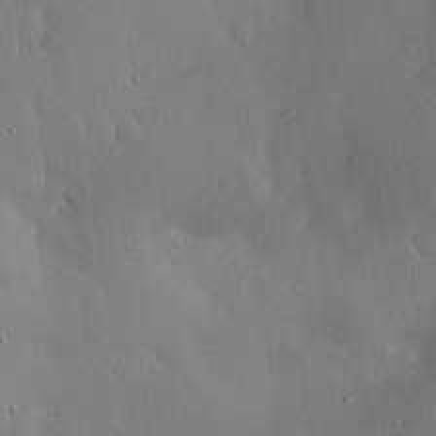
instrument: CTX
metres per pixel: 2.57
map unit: lHvf
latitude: 18.4412
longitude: -114.2900
